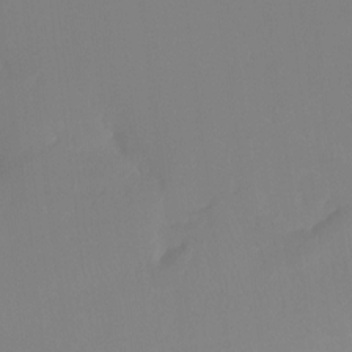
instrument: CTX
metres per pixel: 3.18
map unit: Ht
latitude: -16.2362
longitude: -50.3278
